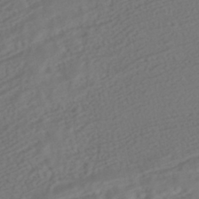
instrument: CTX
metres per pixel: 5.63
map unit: HNhu
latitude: -42.2361
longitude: 104.6329
